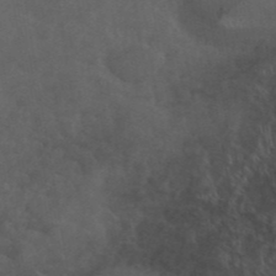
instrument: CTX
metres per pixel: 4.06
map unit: ANa
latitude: 42.3089
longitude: 54.1417
